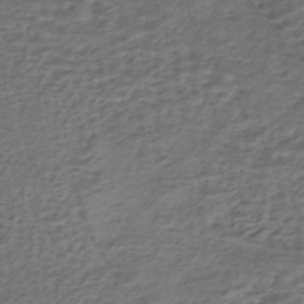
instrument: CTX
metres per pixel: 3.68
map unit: HNhu
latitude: -43.4643
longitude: 100.9352
